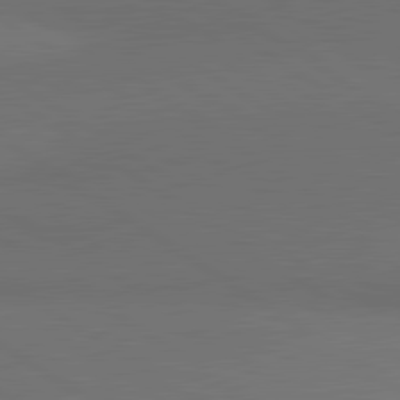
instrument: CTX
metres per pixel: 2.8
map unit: lApd
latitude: 80.8947
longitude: 161.4266
